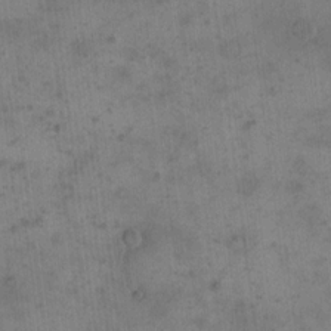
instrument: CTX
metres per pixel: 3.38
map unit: eHh
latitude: 15.7072
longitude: -67.0080
